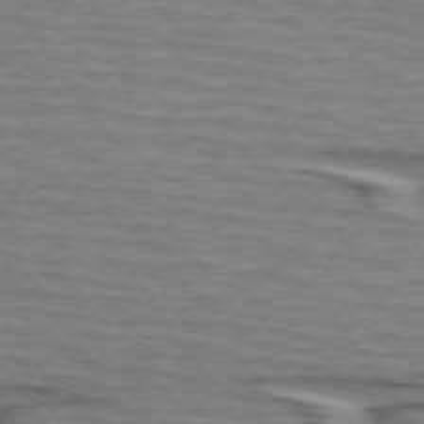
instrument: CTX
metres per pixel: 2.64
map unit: lApd
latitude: 74.0822
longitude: -71.5749
